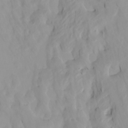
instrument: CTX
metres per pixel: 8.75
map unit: Htu
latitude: -4.8786
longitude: 137.9178
